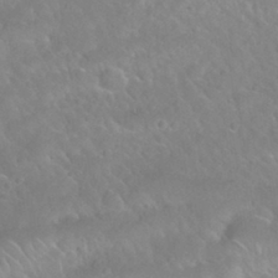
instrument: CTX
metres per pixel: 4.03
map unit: Nhu
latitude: 30.3468
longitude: -51.1970
